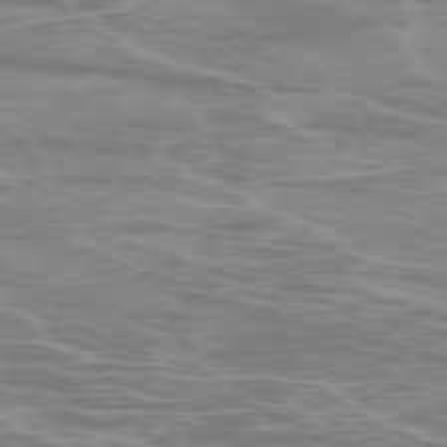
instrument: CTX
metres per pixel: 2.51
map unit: Ap
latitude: -79.1620
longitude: -74.6113
